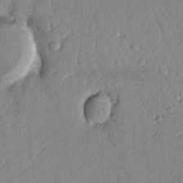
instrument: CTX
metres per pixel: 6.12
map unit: Ht
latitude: 9.7450
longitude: -78.5546
